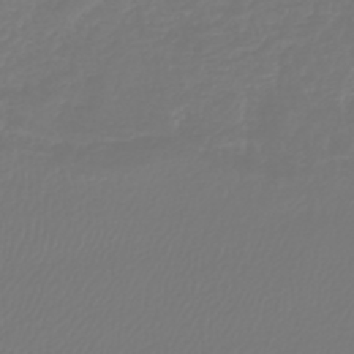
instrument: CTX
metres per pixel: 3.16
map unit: lHb
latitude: -42.9730
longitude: 60.5952
